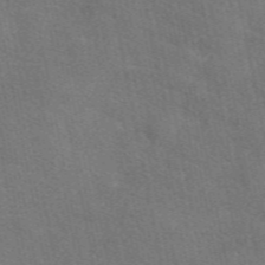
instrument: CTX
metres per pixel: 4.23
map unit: eAb
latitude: 51.3481
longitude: 115.0675
